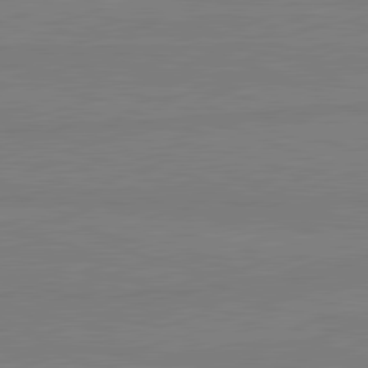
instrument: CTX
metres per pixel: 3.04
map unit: lApd
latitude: 81.5182
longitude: -179.8584
